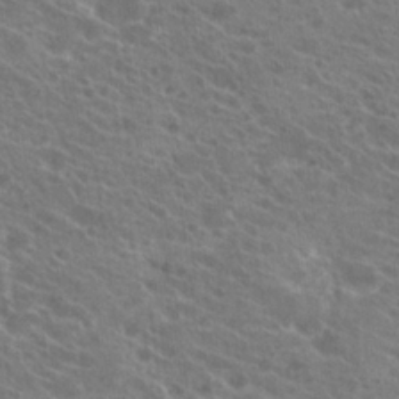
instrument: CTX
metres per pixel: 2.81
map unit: Hto
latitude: 22.9892
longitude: -39.1025
